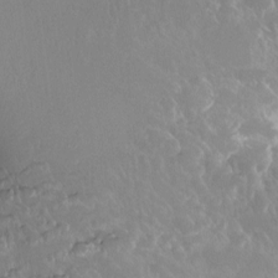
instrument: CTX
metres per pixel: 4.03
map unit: Htu
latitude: -15.6911
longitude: -46.9514
